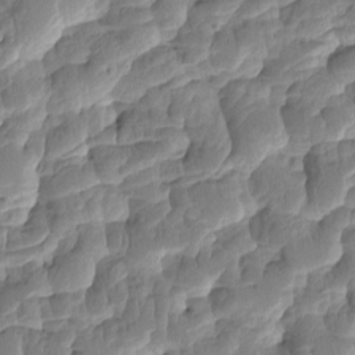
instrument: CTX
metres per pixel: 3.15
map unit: eHh
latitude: -1.6155
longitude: 14.6330
